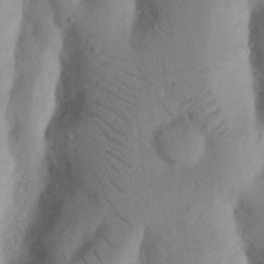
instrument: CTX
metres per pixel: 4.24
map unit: Nhu
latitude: 17.8205
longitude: -75.7261
